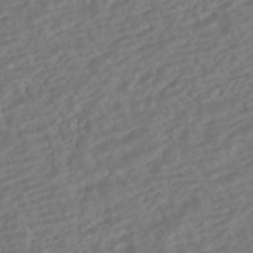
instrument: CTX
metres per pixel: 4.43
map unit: HNhu
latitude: -43.2187
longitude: 105.2376
